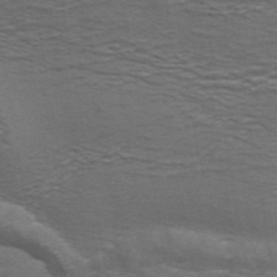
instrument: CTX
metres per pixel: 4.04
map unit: ANa
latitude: 44.4601
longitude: 26.4629
